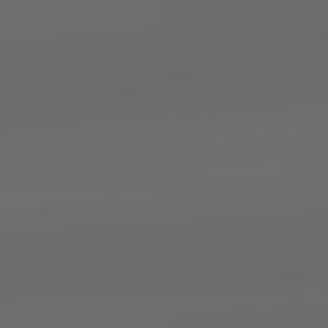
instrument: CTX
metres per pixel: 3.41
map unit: lApd
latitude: 83.6127
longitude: -127.6883
